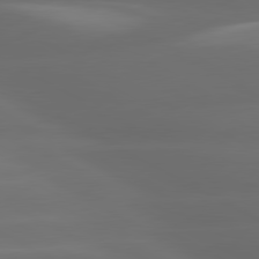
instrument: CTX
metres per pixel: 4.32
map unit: lApd
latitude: 80.6490
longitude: -139.9339
